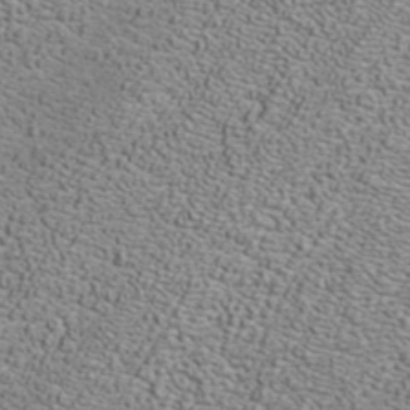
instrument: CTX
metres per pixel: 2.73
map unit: ANa
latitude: 40.2711
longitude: 20.3684
